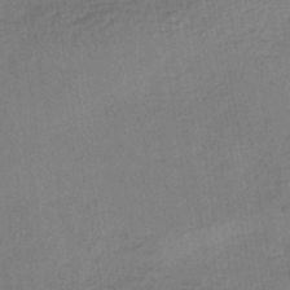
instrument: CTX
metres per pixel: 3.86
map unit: lHb
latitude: -41.4265
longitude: 67.7289
